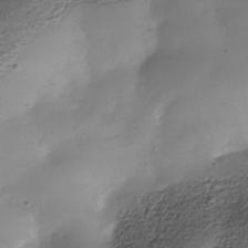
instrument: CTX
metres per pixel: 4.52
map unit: Nhe
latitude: -37.8800
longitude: -116.9136
